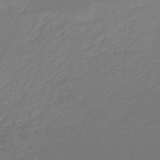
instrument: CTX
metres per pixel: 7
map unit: lHb
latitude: -47.7666
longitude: 66.3117
